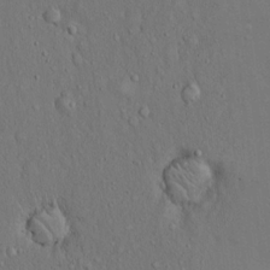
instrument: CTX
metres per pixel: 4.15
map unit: Hto
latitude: 14.8380
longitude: -57.8583
